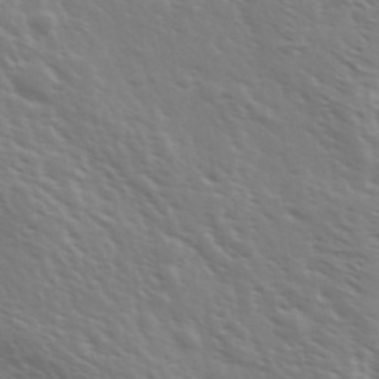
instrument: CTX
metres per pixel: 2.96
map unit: Ave
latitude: 36.9514
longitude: -109.2348
